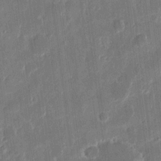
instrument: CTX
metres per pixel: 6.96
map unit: eHh
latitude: 11.7261
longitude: -70.1200
